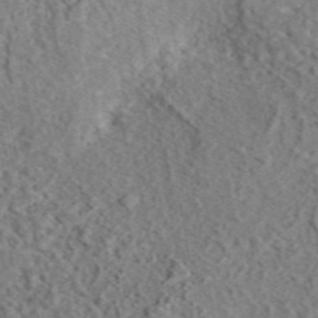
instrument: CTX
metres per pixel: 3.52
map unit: eAb
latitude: 43.4804
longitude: 115.5021
